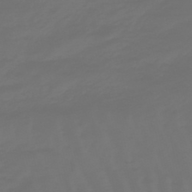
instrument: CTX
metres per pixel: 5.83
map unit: lHb
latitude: -47.8611
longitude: 83.0108
